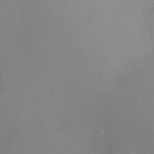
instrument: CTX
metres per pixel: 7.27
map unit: HNhu
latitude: 7.2348
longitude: -0.8002
